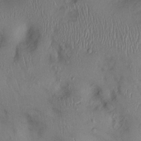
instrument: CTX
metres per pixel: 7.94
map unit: Ht
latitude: 0.3278
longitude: -13.9150
